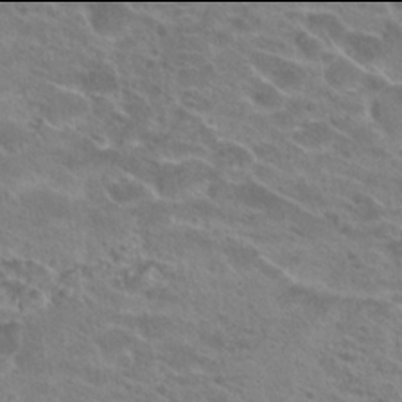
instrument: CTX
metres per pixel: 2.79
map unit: Hto
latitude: 21.9906
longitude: -38.9136
